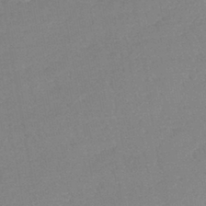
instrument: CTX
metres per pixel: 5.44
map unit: lHb
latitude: -41.8611
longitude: 73.4832
